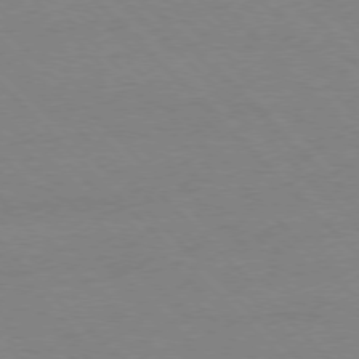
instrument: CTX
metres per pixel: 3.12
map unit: Ap
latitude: -77.4643
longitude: -87.3670
